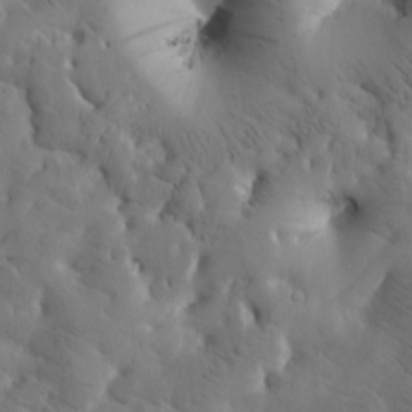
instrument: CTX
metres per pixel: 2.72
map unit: Htu
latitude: -2.6140
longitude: 168.4629
